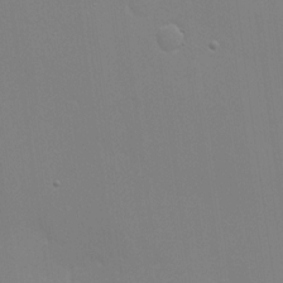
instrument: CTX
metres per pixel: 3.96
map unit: Hve
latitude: 17.4237
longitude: 151.0297
